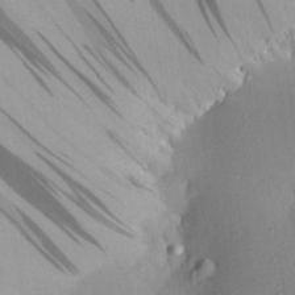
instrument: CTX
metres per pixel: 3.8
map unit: Aa
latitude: 28.5168
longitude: -135.7638
